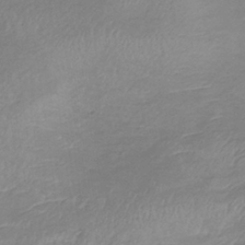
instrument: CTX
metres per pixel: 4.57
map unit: lHb
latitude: -37.3887
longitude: 73.4832
